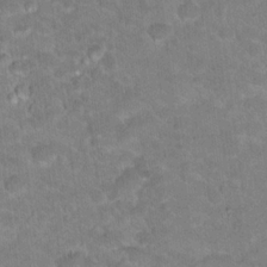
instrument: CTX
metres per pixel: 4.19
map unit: Hto
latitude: 18.4790
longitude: -35.4237
